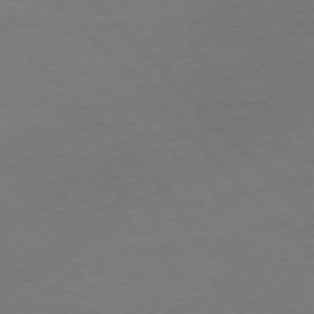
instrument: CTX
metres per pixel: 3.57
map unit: Ap
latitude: -77.1431
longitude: -65.5749
